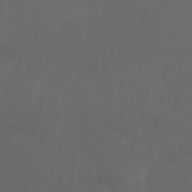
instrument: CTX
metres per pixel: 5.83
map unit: Nhu
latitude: -7.5021
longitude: -81.6127
